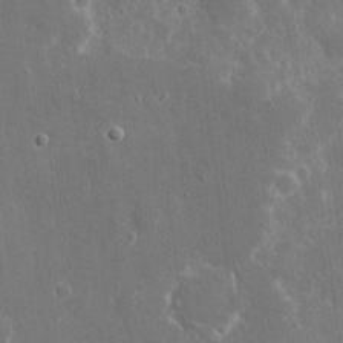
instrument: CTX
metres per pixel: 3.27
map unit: eHh
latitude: 8.5357
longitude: -70.1956
